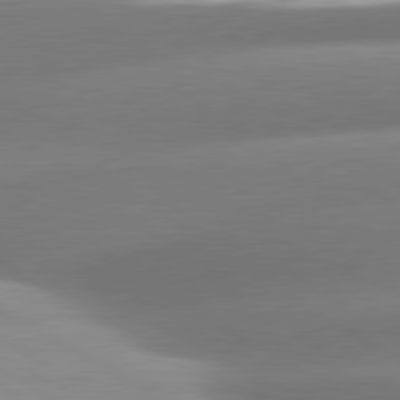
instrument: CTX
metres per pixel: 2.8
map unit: lApd
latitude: 80.5924
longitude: -158.4601
